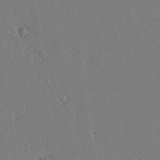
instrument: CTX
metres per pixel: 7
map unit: lAvf
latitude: 15.8773
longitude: -126.1200
